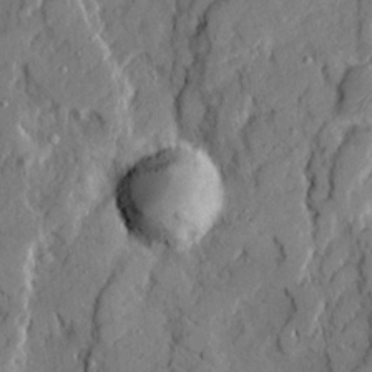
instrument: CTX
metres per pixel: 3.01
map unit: Ave
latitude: 21.2159
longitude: -129.3482
